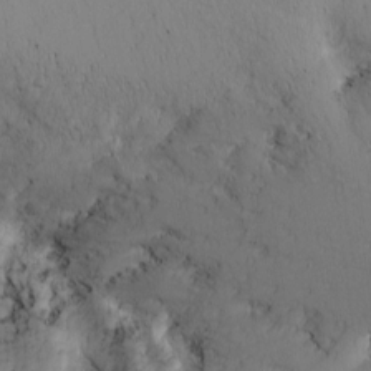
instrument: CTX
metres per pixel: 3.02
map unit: Nhu
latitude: -6.1983
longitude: -67.9339
